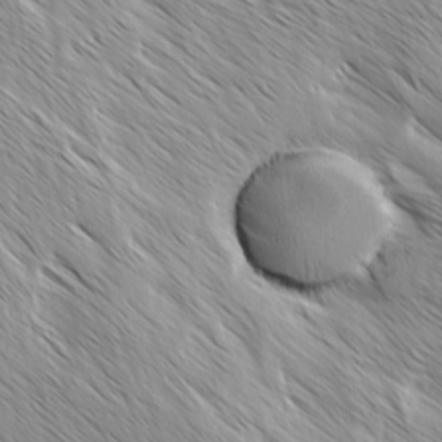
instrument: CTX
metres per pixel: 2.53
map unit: Ave
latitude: -1.5777
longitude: -112.5735
